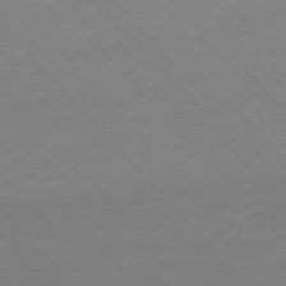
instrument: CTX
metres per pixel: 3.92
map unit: Ap
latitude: -76.5952
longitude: -93.3859
